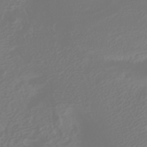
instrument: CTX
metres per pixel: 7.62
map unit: HNhu
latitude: -40.6140
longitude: 100.6896
